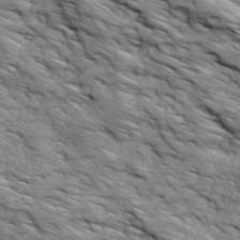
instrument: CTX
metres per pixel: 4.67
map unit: Ave
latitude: 19.0647
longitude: -134.9513
